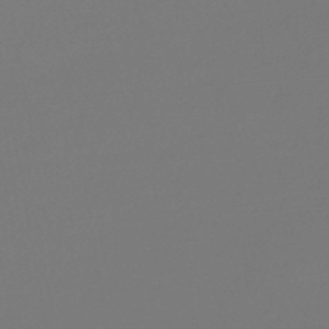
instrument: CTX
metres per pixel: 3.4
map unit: lHb
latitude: -45.7856
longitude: 76.2739
